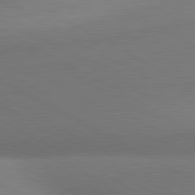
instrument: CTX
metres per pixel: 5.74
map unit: lApd
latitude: 80.7624
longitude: 129.9178
